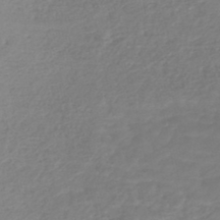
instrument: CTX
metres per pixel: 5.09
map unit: HNhu
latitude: -48.3496
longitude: 98.6707
